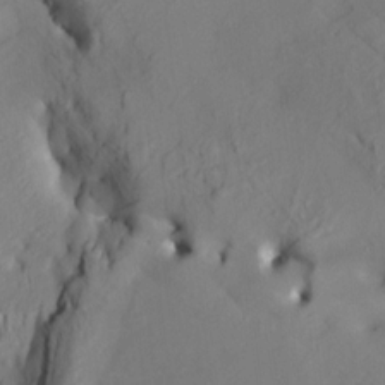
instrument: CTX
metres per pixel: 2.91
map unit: HNhu
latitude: 10.5735
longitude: 23.7289
